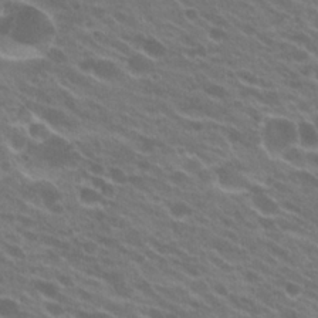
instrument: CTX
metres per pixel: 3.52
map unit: Hto
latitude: 23.4615
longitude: -37.7261
